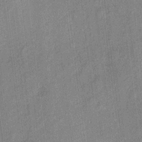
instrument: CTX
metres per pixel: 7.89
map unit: eHh
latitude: 4.4601
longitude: -74.1767
